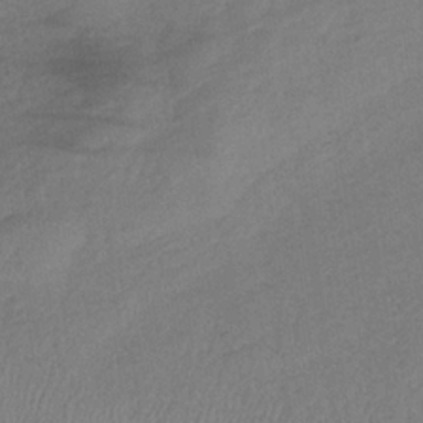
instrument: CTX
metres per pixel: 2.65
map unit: lHb
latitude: -34.5385
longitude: 65.0865
